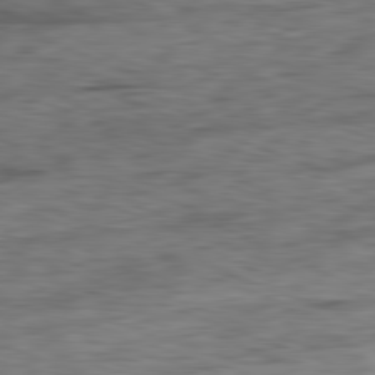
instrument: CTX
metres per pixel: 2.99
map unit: Ap
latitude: -81.8423
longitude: -79.5560
